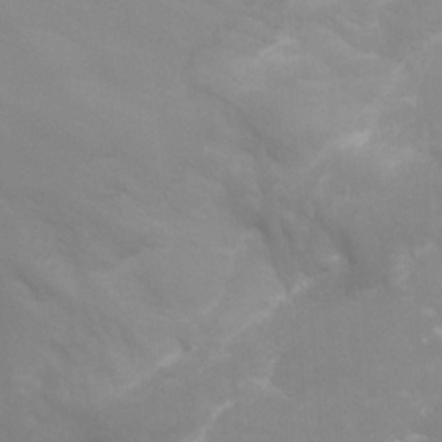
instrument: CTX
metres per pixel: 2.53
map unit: Nhu
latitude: 25.3103
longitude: -53.9150
